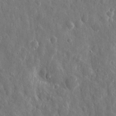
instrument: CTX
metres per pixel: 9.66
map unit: eHh
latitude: 11.6883
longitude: -73.1781
